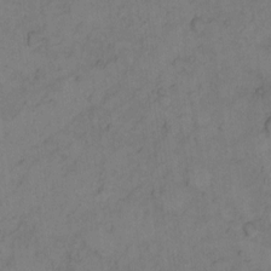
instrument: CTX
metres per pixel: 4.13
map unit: Hto
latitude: 8.6113
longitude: -58.8569
